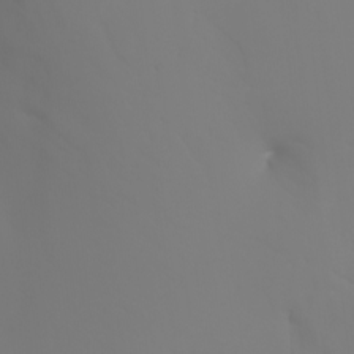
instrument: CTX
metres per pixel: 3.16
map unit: Aa
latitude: -7.2187
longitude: -79.6127
